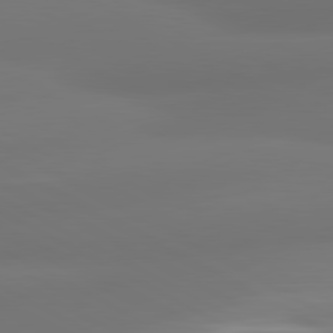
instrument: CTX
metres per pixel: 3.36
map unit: lApd
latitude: 80.6868
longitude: -164.1767
